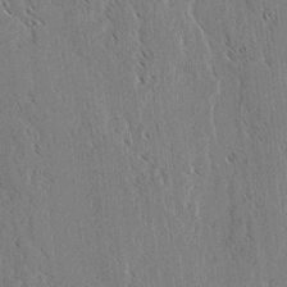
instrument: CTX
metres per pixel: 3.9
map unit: lAvf
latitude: 3.1781
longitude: -106.3089
